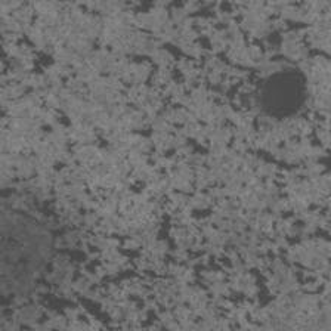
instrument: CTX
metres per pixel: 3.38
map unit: HNhu
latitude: 3.0647
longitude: 4.6140
